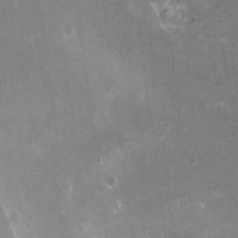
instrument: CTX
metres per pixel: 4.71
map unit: HNhu
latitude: 5.7450
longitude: 3.4832
